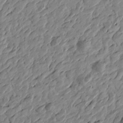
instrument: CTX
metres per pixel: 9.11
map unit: Htu
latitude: -3.1620
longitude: -179.7261
